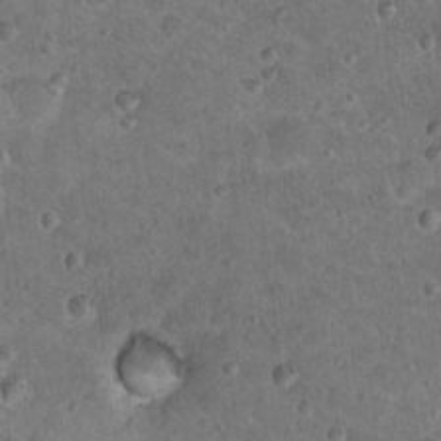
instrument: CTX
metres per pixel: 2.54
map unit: Nhu
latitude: 18.1011
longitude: -29.5560
